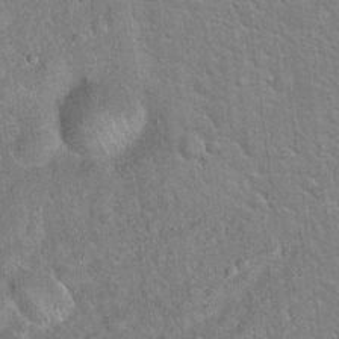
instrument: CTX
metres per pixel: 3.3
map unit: Hto
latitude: 17.6694
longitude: -52.0822
